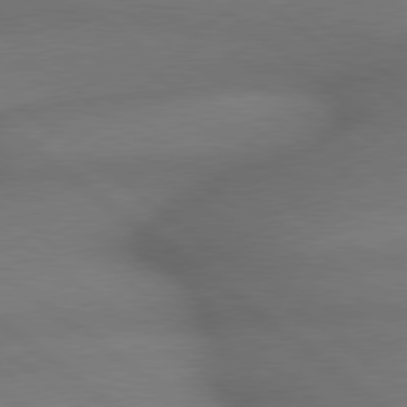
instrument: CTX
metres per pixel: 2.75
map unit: lApd
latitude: 79.3293
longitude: -167.2348
